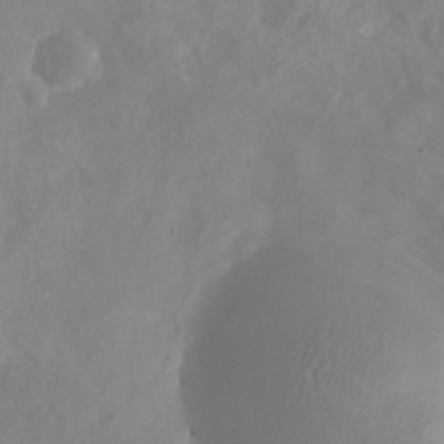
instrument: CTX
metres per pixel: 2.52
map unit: eHh
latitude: -5.6155
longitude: -77.4237
